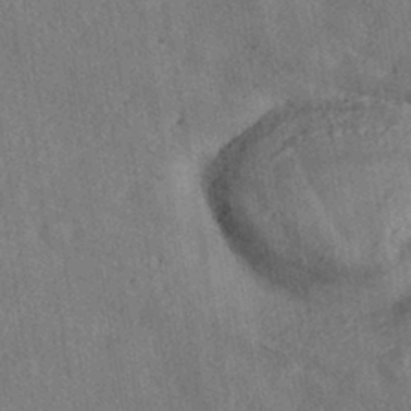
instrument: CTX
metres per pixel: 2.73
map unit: eHh
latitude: -41.9178
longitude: 120.8408
